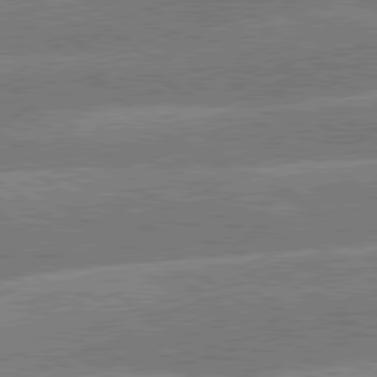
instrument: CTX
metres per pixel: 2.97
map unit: lApd
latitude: 79.9339
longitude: -132.4223
